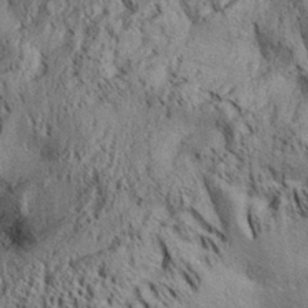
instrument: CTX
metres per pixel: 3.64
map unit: Aa
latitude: 31.6694
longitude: -136.5546
